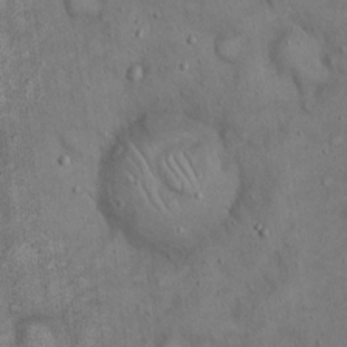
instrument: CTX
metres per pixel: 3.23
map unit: Hto
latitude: 18.8002
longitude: -60.4412
